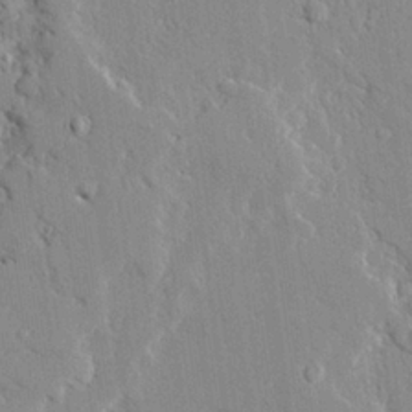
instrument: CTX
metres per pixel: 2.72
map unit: Ave
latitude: 23.9339
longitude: -130.2145
